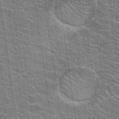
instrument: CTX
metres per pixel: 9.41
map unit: Hto
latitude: 24.8191
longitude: -43.3860
